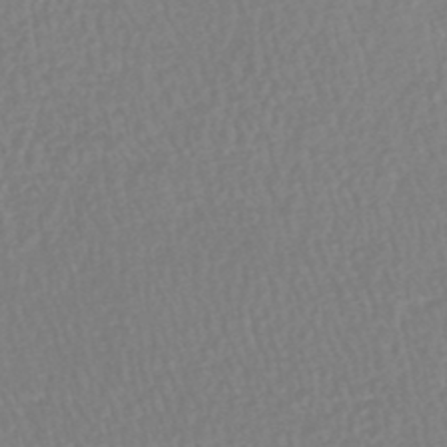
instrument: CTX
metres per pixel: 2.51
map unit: HNhu
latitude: -48.3118
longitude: 101.6721
